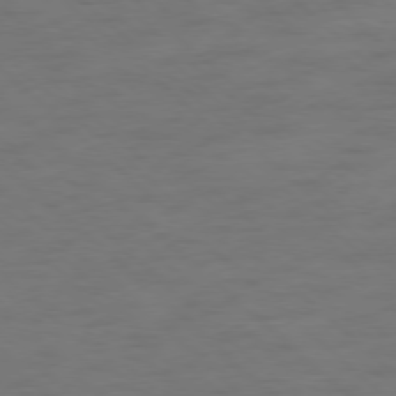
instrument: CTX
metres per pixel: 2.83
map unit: Hpe
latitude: -78.1039
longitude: -20.8947
